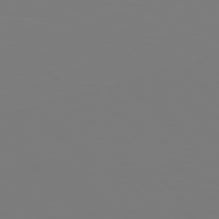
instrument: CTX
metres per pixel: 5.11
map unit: Hpe
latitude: 78.8191
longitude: -166.6679
